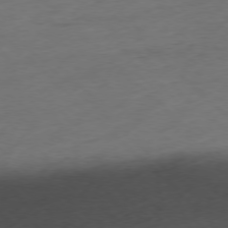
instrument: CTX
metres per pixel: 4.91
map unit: Ap
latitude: -77.4643
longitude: -64.3278
